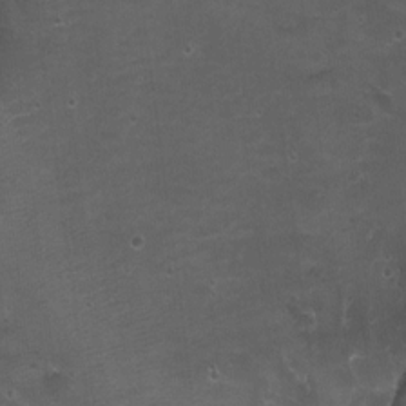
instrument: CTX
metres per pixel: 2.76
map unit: Aa
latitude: -8.5952
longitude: -71.7827
